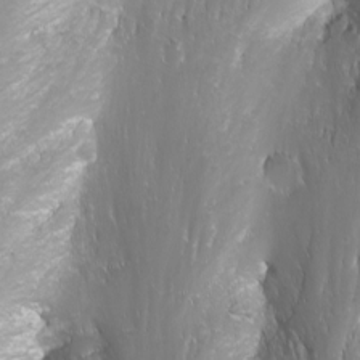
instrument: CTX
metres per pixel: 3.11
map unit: Nhu
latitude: -11.7856
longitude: -62.6113
